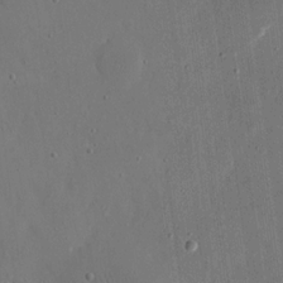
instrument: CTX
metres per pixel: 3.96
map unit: eHh
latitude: 16.9703
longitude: -69.9339
